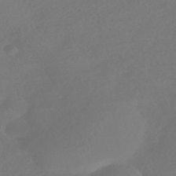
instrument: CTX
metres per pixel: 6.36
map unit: HNhu
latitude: -42.1983
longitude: 93.5777
